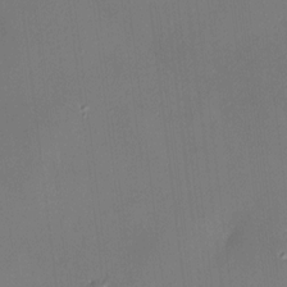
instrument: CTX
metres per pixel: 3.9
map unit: HNhu
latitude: 7.8583
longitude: 8.2550
